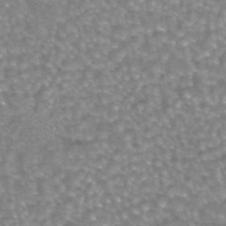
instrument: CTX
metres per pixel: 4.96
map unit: eAb
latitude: 44.6301
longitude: 104.8975
